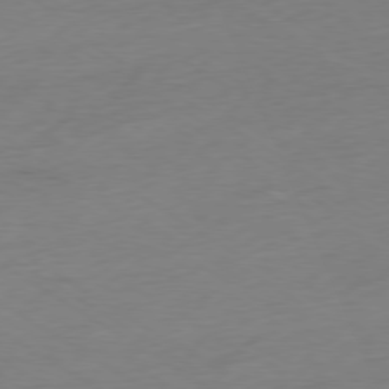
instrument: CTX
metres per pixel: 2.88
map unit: Ap
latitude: -78.5573
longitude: -58.1011
